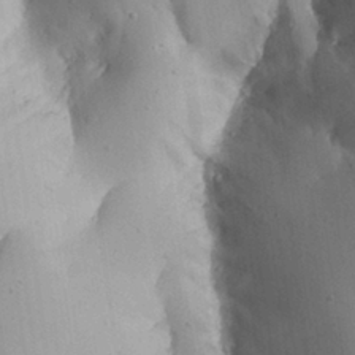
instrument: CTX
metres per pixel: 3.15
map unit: Aa
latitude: 27.7072
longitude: -128.8758
